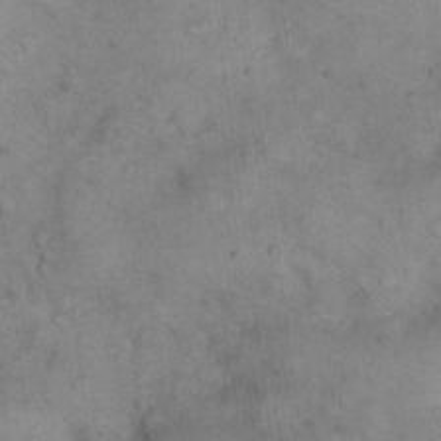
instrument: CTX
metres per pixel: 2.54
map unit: eHh
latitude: 21.3482
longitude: -60.1955
